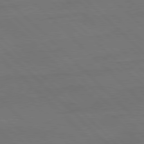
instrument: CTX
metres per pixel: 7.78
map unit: Ap
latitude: -80.0283
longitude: -55.4804
